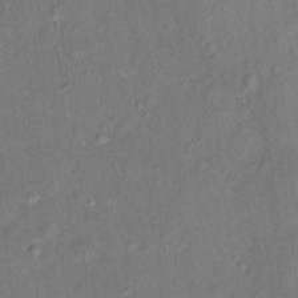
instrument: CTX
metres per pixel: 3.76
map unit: Ht
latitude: 14.3846
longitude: -40.1010
